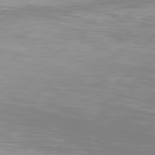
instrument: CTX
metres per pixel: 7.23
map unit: Hpe
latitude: 77.0458
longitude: -139.7072
